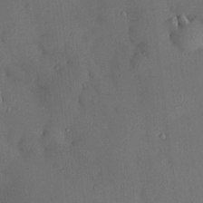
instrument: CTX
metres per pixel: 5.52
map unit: HNhu
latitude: 6.5168
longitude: 14.9542
